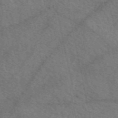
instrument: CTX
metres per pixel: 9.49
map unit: eAb
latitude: 51.1403
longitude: 113.8800
